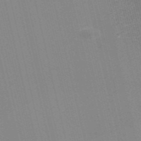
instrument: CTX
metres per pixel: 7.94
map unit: Nve
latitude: -57.0297
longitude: 60.9731
